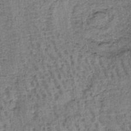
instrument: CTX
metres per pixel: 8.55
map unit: lHb
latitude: -40.8408
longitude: 57.8233
